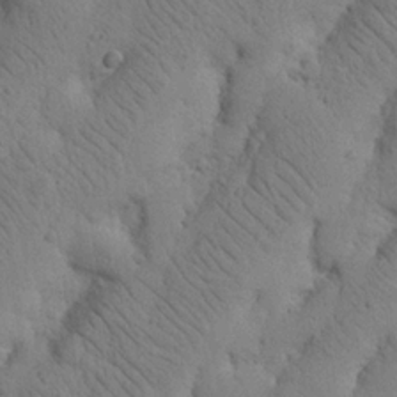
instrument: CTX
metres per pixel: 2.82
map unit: Nhu
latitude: 20.8191
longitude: -74.7246
